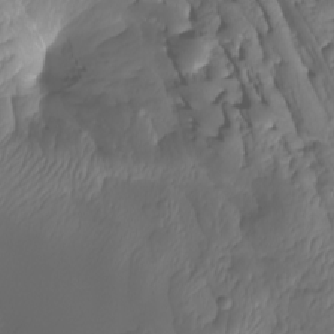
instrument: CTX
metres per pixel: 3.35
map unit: Nhu
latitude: -7.3320
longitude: -93.5749
